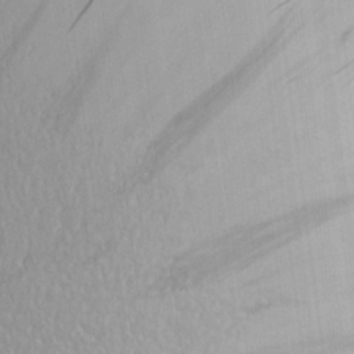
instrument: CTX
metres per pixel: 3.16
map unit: Aa
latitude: 22.5924
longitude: -146.4034
